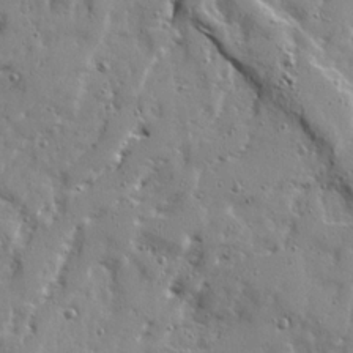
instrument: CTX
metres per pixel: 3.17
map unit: Ave
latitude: 22.4034
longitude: -131.3293
